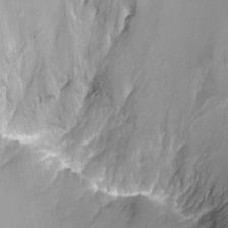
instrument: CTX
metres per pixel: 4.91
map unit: Ht
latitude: -1.4077
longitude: -16.6302
